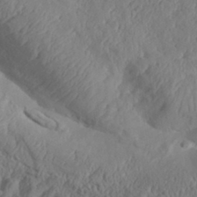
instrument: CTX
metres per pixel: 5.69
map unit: Aa
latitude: 32.4979
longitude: -141.3670
